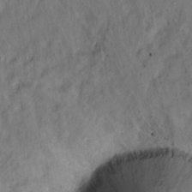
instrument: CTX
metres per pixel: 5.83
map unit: eHh
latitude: 13.5938
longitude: -62.1389
